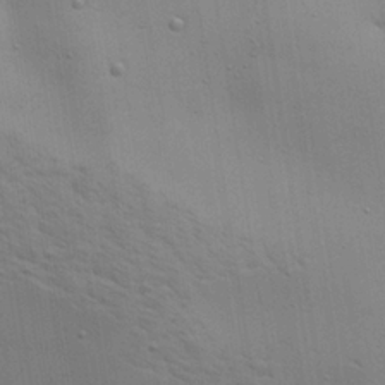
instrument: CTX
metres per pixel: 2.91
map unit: Aa
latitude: 22.3656
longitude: -142.2523
